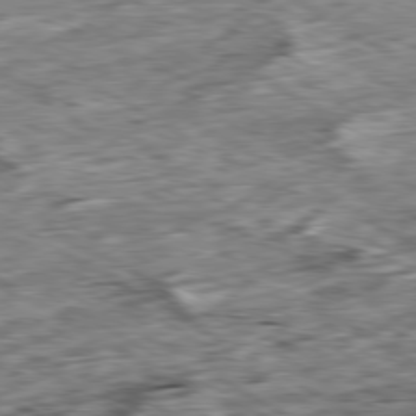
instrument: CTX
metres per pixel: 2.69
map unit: Ap
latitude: -80.1417
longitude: -89.8395
